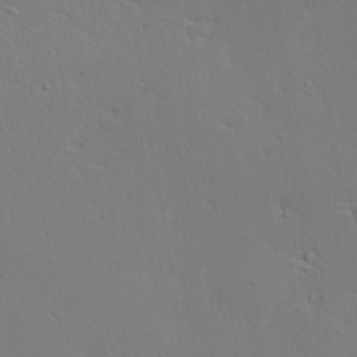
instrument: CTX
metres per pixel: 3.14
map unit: Hve
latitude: 24.2522
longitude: -98.1388
